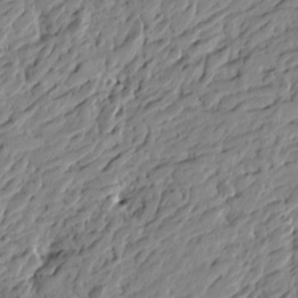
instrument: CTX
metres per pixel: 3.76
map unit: Htu
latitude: -4.3684
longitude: -178.9514
